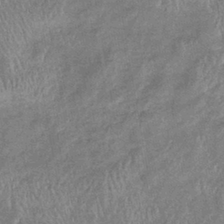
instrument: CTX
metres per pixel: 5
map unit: eHb
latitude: -39.4266
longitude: 76.2362
